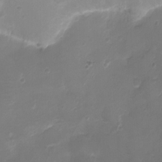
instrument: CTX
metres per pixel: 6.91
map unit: Ht
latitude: -2.4817
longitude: -19.3859
